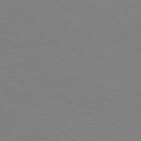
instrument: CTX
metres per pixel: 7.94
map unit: Ap
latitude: -78.3117
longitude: -75.9528
